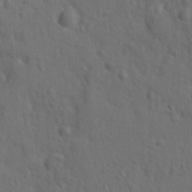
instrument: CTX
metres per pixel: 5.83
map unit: Ave
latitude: -9.6344
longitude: -119.3670
